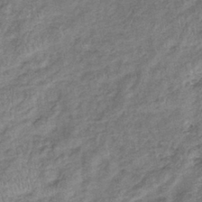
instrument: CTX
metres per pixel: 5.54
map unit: eHb
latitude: -39.5210
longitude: 76.3684
